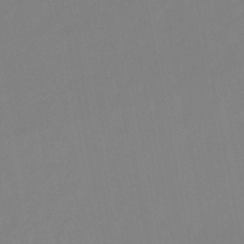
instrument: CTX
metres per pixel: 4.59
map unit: lHb
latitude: -48.3496
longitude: 80.5574
